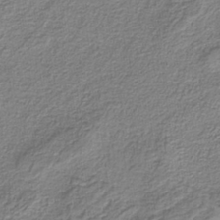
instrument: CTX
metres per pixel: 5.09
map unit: eAb
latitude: -37.6721
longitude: 52.8030
